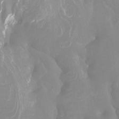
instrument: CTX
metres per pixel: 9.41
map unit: Htu
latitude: -7.0864
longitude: -47.8017
